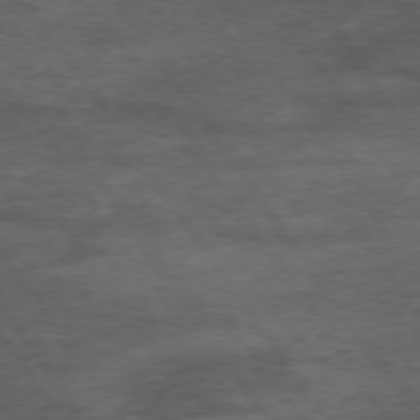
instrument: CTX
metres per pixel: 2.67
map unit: Hpe
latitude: 73.8584
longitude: -142.8758
